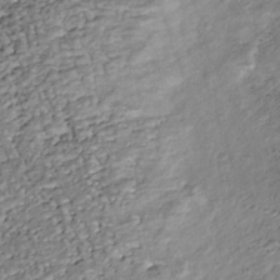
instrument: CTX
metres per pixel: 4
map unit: Nhu
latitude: -38.4062
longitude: -81.1403
